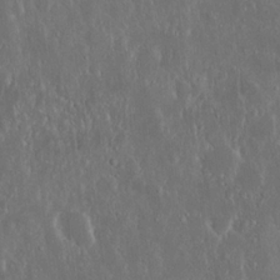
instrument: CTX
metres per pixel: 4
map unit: Nhu
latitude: 19.0269
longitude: -72.6491
